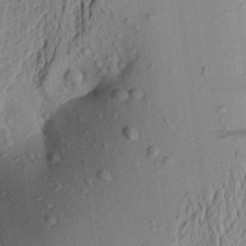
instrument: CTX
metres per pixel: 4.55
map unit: Aa
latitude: 22.0255
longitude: -149.8583
